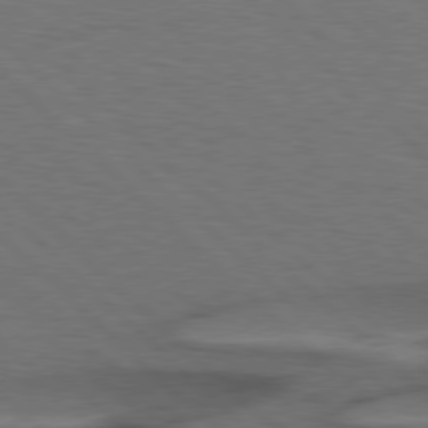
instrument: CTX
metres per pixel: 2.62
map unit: Hpe
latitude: 77.4048
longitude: -155.4615
